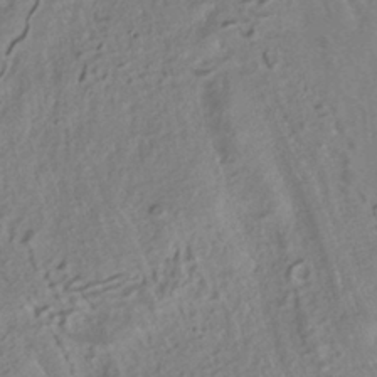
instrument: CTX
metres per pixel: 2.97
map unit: ANa
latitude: -38.5574
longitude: 97.0865
